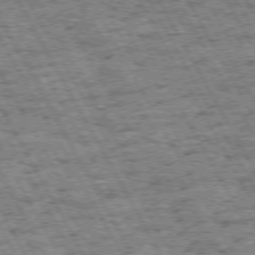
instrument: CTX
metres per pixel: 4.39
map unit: Hpe
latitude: 72.5735
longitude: -125.4615
